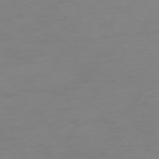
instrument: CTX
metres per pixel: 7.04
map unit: Ap
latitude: -77.1809
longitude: -68.7624
